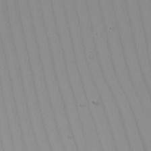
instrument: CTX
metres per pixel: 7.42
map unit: Nhu
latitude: -7.3131
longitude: -93.9150
